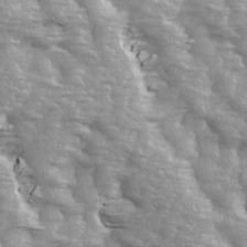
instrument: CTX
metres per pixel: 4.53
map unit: Ave
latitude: 13.9528
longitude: -104.8191
